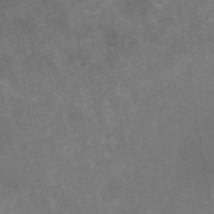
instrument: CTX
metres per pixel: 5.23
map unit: eAb
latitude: 46.1956
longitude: 126.3684
